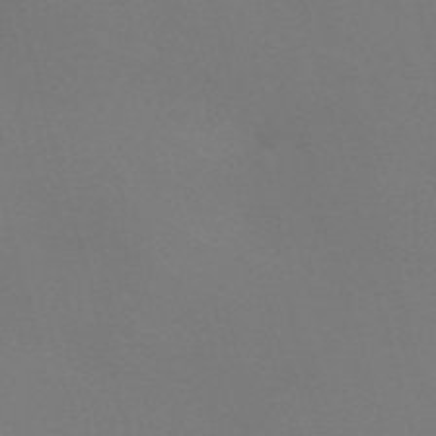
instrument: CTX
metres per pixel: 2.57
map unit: Nve
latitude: -58.2550
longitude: 60.4629
